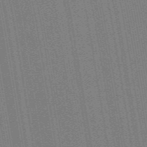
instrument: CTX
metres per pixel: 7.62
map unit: HNb
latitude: -47.6722
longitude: 59.1242
